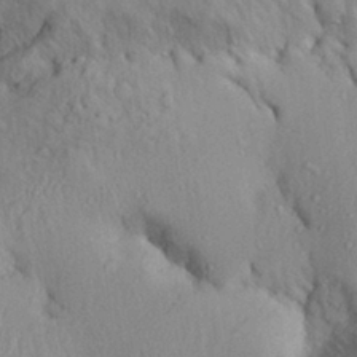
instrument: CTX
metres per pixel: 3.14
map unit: Aa
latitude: 28.7813
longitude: -133.5938
